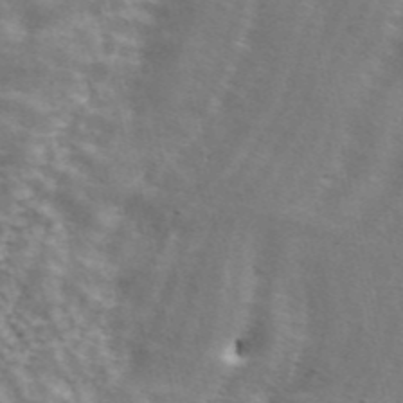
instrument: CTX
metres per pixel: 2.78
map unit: ANa
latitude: 42.6302
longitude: 46.9730
